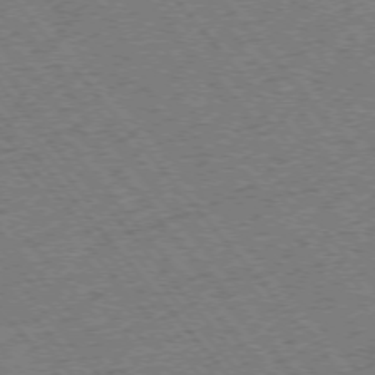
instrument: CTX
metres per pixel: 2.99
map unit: Ap
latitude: -75.5211
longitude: -86.6679
